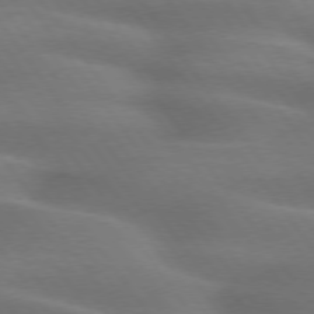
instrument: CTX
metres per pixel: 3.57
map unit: lApd
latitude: 75.2348
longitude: -59.5371
